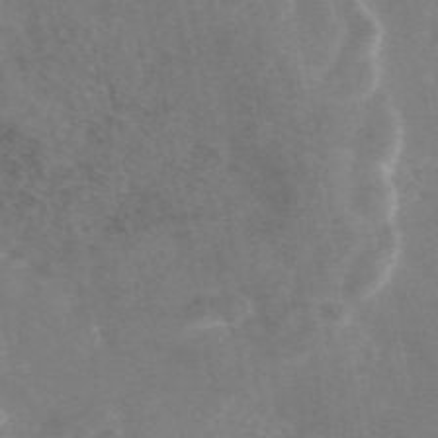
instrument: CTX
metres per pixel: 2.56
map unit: eAb
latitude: 45.9528
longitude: 120.4062
